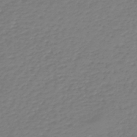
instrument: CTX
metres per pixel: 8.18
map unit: lHb
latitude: -46.7652
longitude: 61.6722
